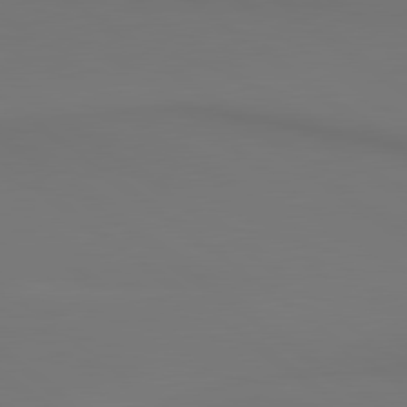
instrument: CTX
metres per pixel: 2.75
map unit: lApd
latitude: 80.6301
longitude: 153.7099
